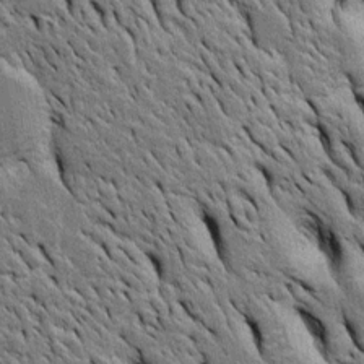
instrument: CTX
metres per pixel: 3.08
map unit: Htu
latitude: -3.5210
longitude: 151.0486
